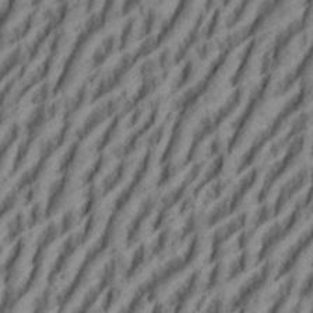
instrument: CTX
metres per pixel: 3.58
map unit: eHh
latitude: 34.8380
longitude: -137.3860
